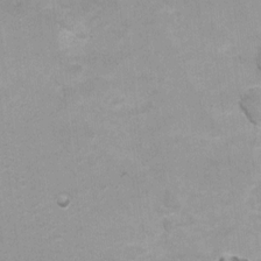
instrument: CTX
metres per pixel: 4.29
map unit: Hto
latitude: 5.7450
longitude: -32.0633
